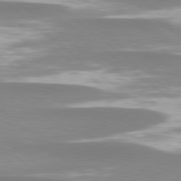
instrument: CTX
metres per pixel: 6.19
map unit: lApd
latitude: 78.7058
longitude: -47.2159
